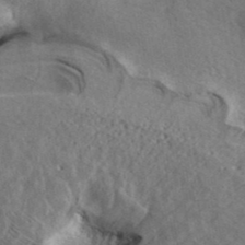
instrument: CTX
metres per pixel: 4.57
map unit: ANa
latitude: 40.1955
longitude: 17.6911
